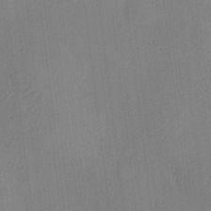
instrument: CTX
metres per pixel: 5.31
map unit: HNhu
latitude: 6.3845
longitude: -3.2915
